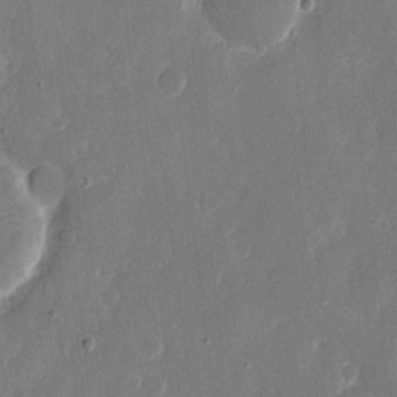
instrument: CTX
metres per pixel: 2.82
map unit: eHh
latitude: 7.5749
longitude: -68.7057
